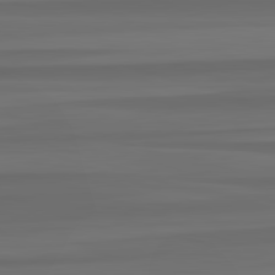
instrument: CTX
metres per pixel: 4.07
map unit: lApd
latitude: 82.7057
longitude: -179.1215
